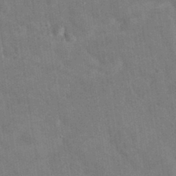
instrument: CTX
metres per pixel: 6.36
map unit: eAb
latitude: 34.2900
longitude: 110.1416
